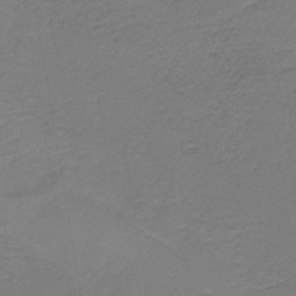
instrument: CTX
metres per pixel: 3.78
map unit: eAb
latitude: -35.9178
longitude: 52.7463
